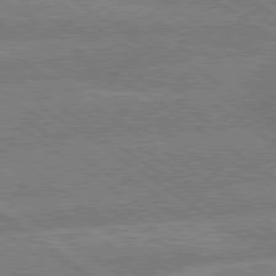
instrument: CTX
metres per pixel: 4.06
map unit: lApd
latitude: 79.4427
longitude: -161.5938
